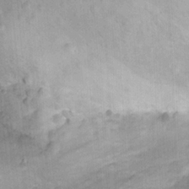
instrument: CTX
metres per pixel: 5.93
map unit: Hto
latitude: 12.6869
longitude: -38.6490
